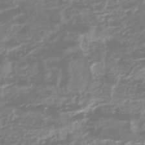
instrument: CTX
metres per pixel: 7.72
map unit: HNhu
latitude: -47.3887
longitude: 31.5588
